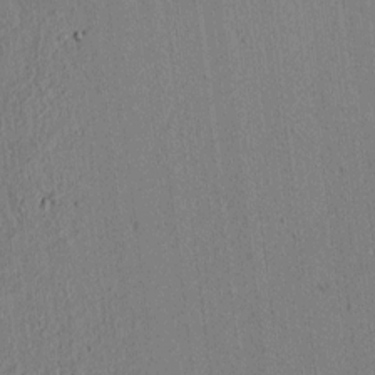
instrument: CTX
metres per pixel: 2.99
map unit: lAvf
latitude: 6.5735
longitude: 167.6722
